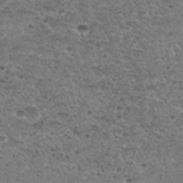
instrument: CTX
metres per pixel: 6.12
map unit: Hto
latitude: 30.1389
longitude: -48.4790
